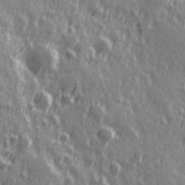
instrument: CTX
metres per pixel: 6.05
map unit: Hve
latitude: 26.1011
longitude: 146.5007
